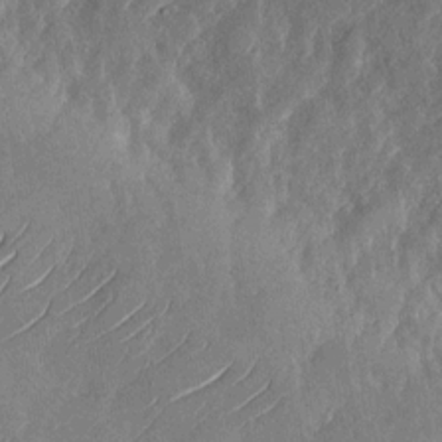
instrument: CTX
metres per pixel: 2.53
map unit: Nhu
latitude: -29.5588
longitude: -72.6113
